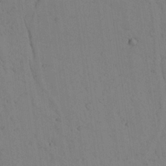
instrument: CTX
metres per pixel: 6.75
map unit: Aa
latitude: 26.6491
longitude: -137.4427
